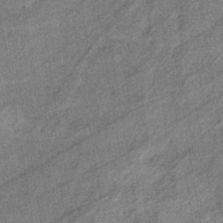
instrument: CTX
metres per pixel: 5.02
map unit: eHb
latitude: -38.1417
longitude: 77.7856
